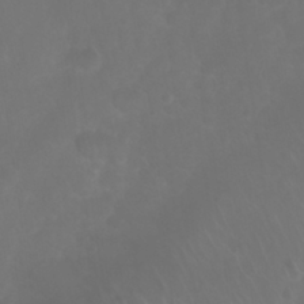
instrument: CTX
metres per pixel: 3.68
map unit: Nhu
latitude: 27.5182
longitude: -64.8191
